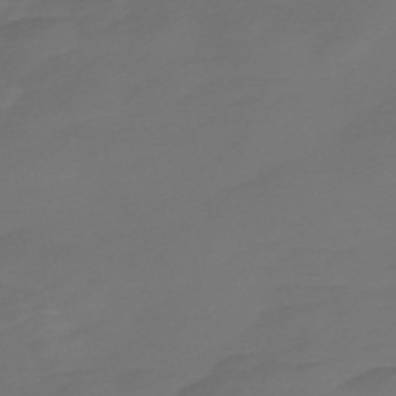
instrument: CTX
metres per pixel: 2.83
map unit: Nve
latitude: -58.4062
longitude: 66.1417
